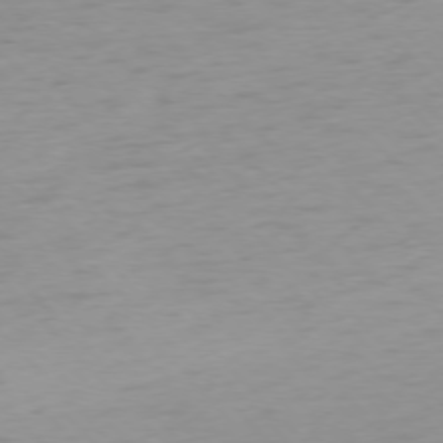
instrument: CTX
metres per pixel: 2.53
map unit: Ap
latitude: -76.8786
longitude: -63.6505
